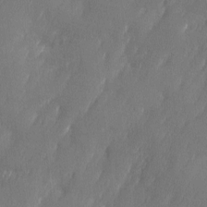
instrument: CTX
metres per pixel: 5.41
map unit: Ave
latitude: 10.2523
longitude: -105.8773
